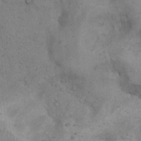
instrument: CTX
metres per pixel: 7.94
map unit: Hto
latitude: 13.5182
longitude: -55.8772
